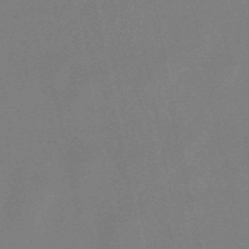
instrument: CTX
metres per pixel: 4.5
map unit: lHb
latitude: -49.2943
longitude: 71.5966
